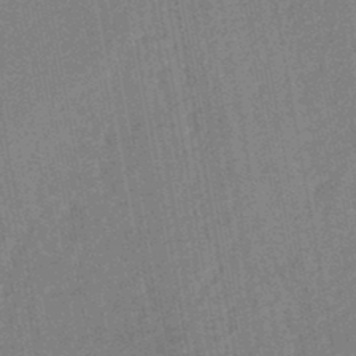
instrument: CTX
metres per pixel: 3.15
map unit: lHb
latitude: -44.9920
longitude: 74.7464
